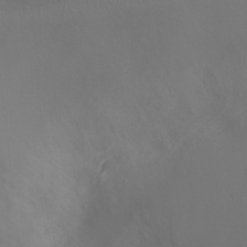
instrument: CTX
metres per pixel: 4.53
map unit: Ht
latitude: 1.2537
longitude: -20.4412
